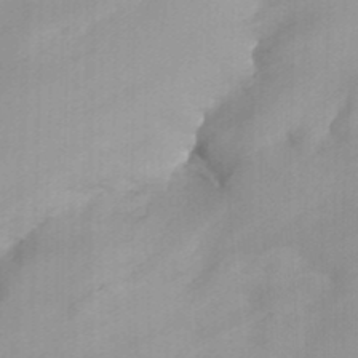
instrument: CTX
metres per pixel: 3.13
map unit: Nhu
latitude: -13.1431
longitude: -66.0633
